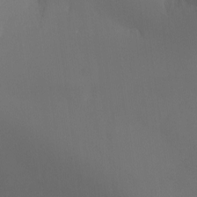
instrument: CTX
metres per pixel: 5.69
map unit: Ht
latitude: -12.3684
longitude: -44.5734
